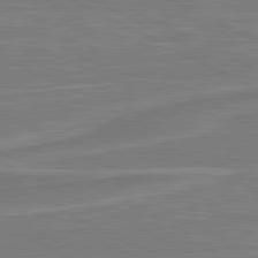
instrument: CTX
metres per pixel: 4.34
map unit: lApd
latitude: 81.0080
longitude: -174.1956
